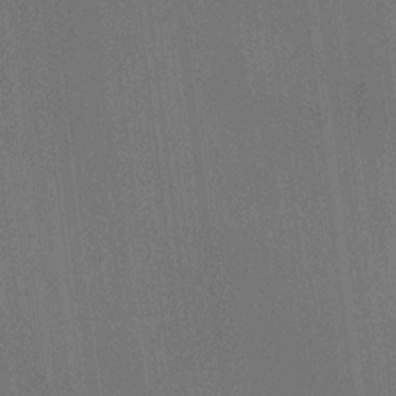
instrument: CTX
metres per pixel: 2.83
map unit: HNhu
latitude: 12.4223
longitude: 11.1431
